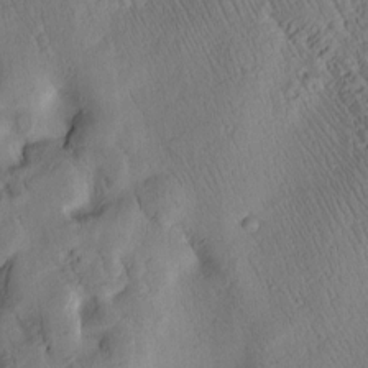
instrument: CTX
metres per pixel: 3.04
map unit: Htu
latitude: 3.0458
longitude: 178.5573
